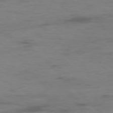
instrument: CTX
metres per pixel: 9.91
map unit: Ap
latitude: -76.2173
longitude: -68.6680
